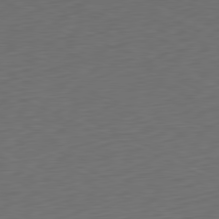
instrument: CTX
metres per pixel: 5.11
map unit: Ap
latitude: -81.3888
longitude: -59.9150
